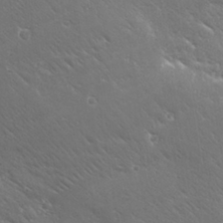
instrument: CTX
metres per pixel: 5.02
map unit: Ave
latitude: 19.6882
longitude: -137.7450
